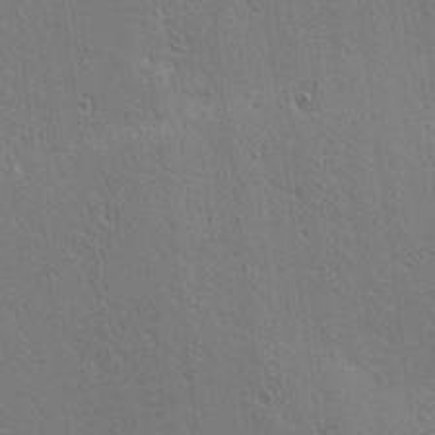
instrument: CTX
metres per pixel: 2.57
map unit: lAa
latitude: 12.9703
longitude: -108.0633
